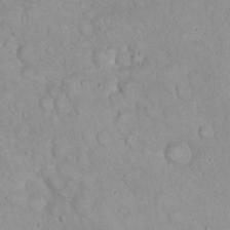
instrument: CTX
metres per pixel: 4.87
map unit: eHh
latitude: 19.8205
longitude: -59.8205
